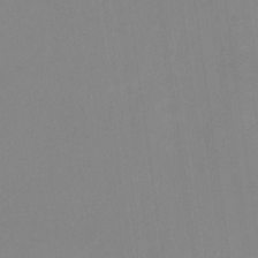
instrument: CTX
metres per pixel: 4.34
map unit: eHb
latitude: -37.1620
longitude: 75.2376
